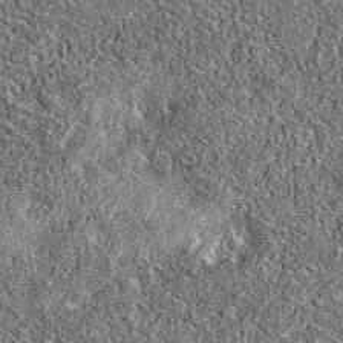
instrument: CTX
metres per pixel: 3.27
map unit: eAb
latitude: 36.6868
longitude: 106.6896
